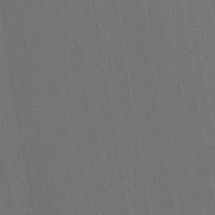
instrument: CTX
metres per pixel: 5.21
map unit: Ht
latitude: -2.2361
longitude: -27.4427
